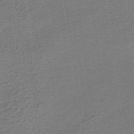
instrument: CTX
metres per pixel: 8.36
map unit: lHb
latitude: -37.4643
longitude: 60.9731
